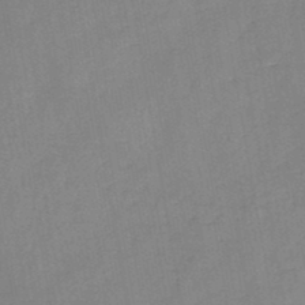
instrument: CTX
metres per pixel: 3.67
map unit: HNb
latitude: -45.8611
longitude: -37.9906
